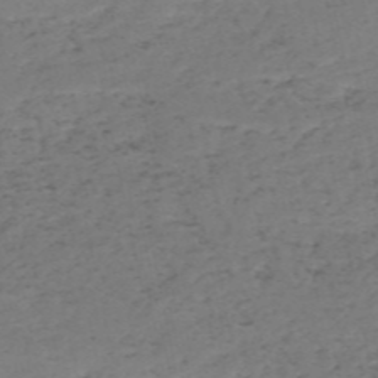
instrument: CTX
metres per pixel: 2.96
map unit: HNb
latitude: -55.1053
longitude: -43.9528
